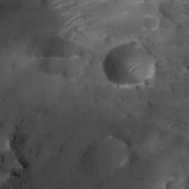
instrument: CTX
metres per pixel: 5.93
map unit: Nhu
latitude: 32.6112
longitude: -52.4223
